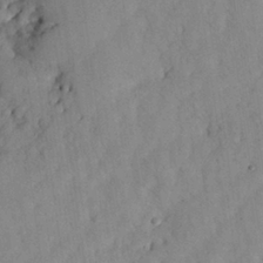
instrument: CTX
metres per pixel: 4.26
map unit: Nhu
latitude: 27.3482
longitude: -71.8205
